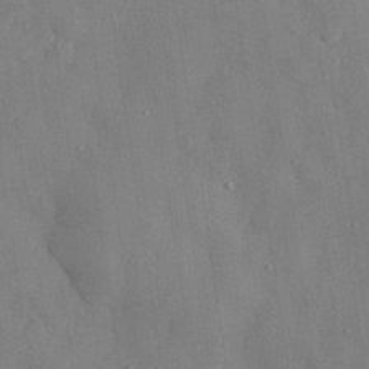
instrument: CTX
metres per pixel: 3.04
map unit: eHh
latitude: 31.0270
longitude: -76.6490
